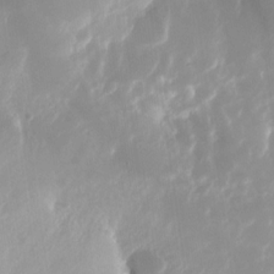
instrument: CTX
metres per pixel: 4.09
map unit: Nhu
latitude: -27.7855
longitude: -71.6127
